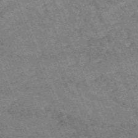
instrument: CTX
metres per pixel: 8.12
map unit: HNb
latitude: -54.5952
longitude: -47.8773
